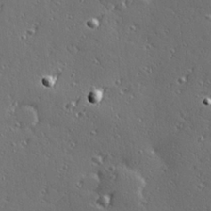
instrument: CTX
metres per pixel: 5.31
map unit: Hve
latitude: 27.7450
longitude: -92.6490
